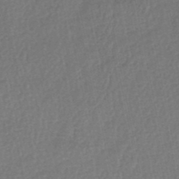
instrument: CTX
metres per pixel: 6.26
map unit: HNhu
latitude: -49.2754
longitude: 101.5777
